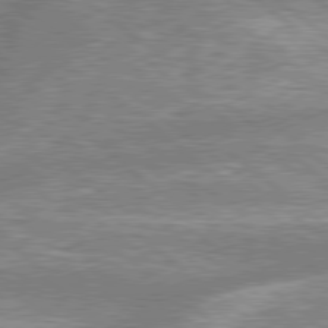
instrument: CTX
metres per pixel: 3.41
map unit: lApd
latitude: 79.0270
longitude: -158.0822
